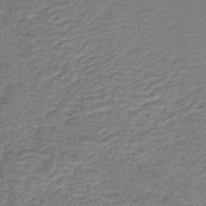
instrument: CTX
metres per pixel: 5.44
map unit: lHb
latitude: -41.7666
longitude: 53.5210
